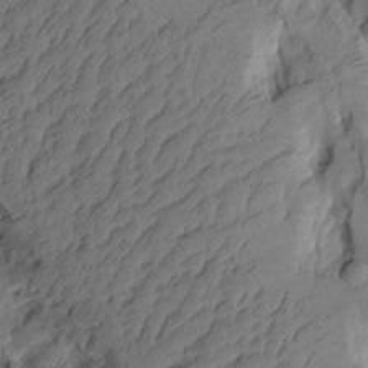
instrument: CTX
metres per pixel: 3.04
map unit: Aa
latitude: 8.7246
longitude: -127.0837
